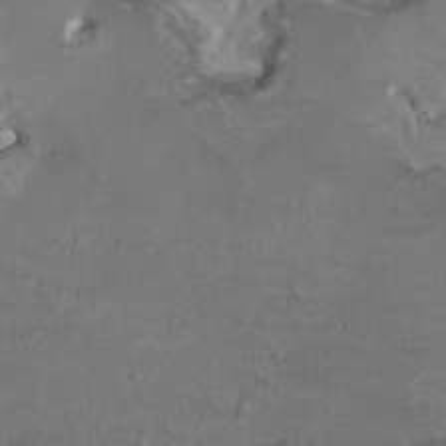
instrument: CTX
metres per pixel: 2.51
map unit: HNhu
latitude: 2.0255
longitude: -4.1200
